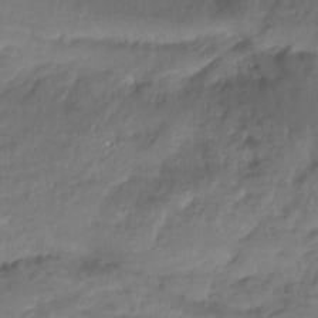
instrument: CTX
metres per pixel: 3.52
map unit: Aa
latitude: -10.8219
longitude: -69.0836
